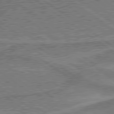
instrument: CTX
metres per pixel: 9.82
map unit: lApd
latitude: 79.8961
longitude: 170.9542
